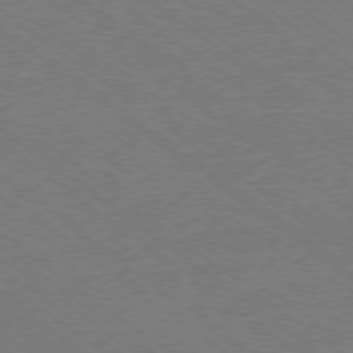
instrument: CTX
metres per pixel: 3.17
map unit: Ap
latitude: -78.7085
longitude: -82.9513
